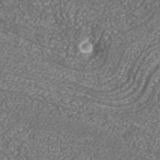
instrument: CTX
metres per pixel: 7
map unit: ANa
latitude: 36.8947
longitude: 15.5588
